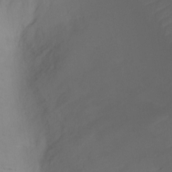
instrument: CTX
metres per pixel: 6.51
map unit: Ht
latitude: -7.2754
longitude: -30.3845
